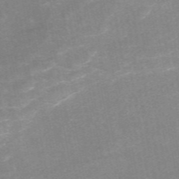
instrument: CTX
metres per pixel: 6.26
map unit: eAb
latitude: 48.7813
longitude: 119.2943
